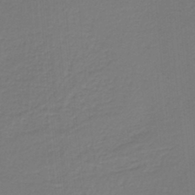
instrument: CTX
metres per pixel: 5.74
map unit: HNb
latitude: -37.5021
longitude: 55.9367
